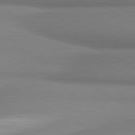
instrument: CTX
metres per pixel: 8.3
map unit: lApd
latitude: 80.3278
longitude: 167.9556
